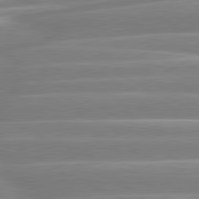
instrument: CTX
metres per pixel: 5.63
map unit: lApd
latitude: 80.6868
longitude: -130.3846
